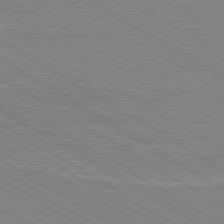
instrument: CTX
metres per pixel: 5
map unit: lApd
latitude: 80.3089
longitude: 122.9542
